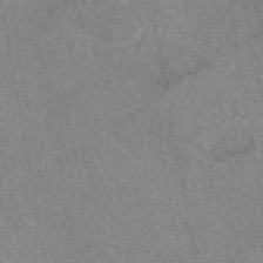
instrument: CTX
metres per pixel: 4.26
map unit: eAb
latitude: 48.9136
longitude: 110.5573
